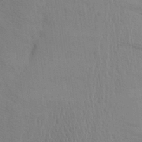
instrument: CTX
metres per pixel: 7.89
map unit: Aa
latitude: 24.5356
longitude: -148.6491
